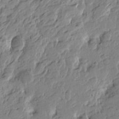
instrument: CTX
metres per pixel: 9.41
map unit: Htu
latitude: -4.4818
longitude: 179.1809
